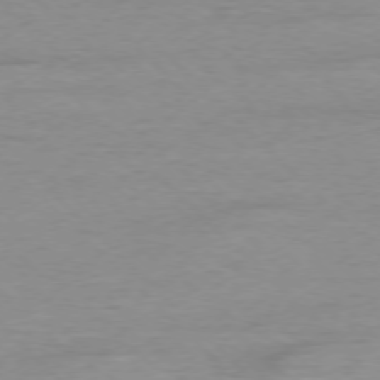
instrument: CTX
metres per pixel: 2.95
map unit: Ap
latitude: -77.1431
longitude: -88.6869
